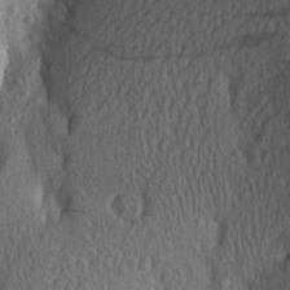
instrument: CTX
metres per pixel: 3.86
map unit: Aa
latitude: 26.0444
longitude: -145.0269
